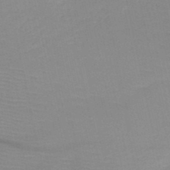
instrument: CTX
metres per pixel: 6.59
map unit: HNb
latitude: -48.5763
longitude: -43.4993
